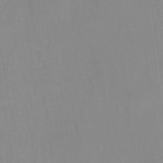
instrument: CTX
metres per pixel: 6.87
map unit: HNhu
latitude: -27.4454
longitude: 73.1998
